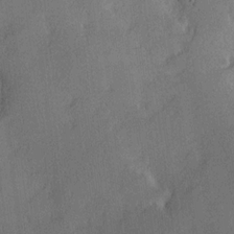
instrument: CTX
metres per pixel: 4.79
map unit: Hve
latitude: 18.0444
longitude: 150.8408
